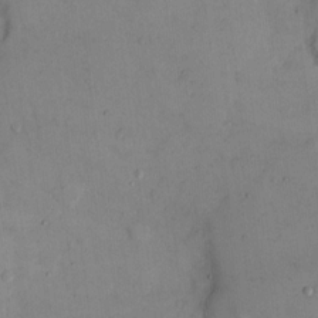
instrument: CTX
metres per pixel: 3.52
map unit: eHh
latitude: 13.2726
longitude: -61.9528
